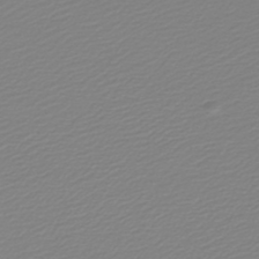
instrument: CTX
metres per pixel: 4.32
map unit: lHb
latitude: -46.5196
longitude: 59.7288
